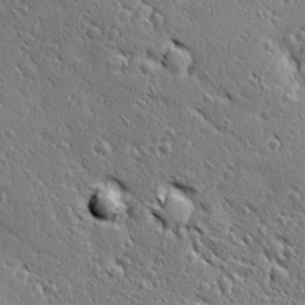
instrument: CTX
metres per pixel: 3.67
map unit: Ave
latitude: 20.7435
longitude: -136.4979
